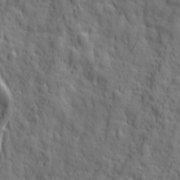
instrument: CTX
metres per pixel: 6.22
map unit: Ave
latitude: 19.5749
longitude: -132.8758
